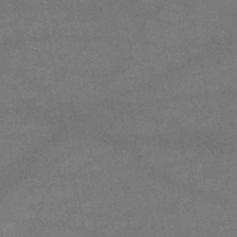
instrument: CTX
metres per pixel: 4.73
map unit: lHb
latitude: -46.3495
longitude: 62.3684
